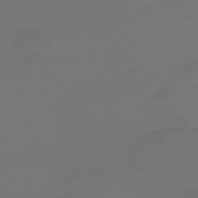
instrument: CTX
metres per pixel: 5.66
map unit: Nve
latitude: -58.3684
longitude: 56.5762
